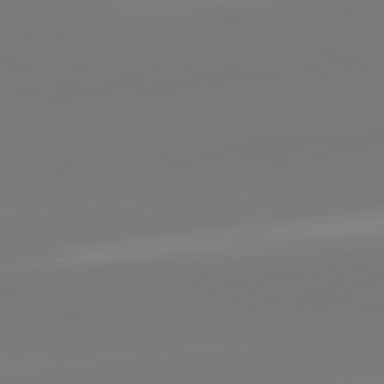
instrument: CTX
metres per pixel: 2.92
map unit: lApd
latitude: 82.1766
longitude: -159.7828
